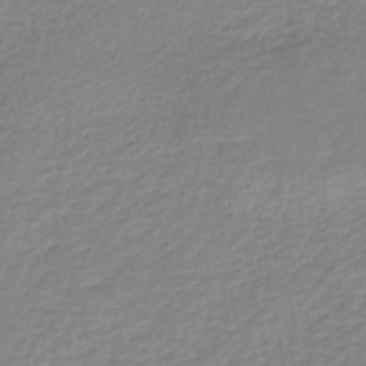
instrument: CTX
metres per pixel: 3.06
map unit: lHb
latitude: -44.3495
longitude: 65.5966
